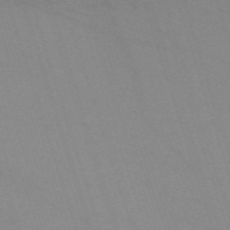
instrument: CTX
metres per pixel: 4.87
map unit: eHh
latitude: -64.2740
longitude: 52.4062
